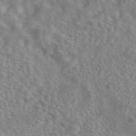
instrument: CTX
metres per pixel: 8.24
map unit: eAb
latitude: 43.2348
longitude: 108.7085
